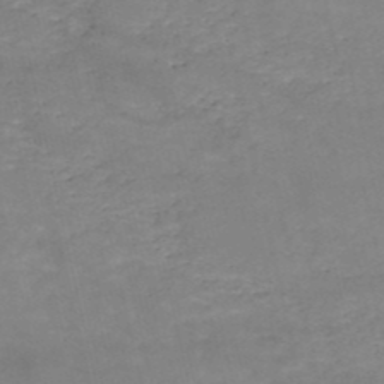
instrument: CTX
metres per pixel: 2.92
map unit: HNb
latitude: -50.3684
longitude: -39.1781
